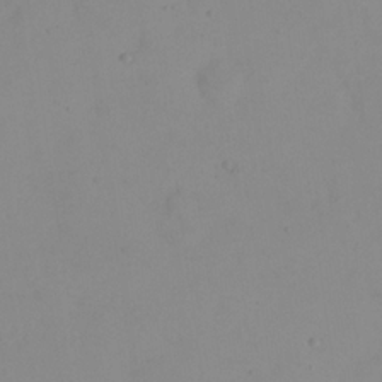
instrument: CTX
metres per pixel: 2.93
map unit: eHh
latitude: 23.4615
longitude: -65.8205
